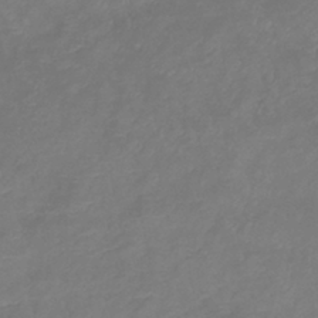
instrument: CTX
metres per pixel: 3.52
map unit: eHb
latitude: -38.7085
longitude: 76.7274
